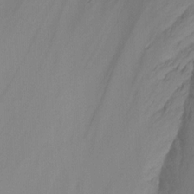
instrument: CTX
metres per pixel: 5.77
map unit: Nhu
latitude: -13.4077
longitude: -64.8569
